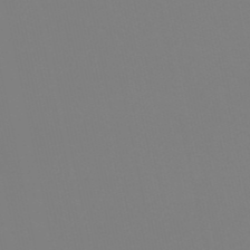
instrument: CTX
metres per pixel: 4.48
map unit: eHb
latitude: -51.0486
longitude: 76.2739
